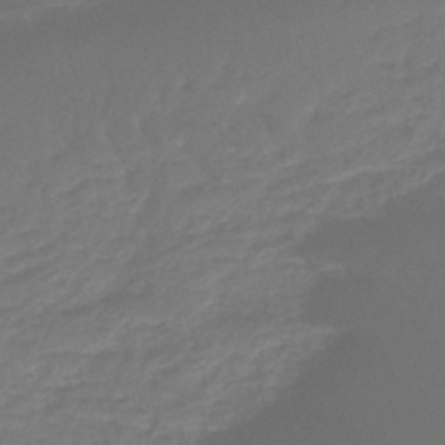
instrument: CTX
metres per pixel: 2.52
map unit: lHb
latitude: -47.6533
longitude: 75.1998
